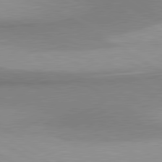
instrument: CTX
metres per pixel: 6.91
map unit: lApd
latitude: 80.7246
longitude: 159.5777
